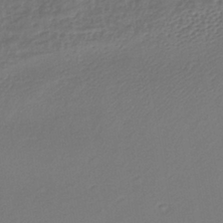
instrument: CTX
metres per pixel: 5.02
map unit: lHb
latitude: -39.6344
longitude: 70.9920
